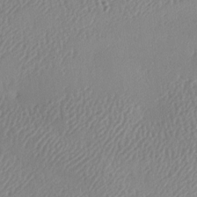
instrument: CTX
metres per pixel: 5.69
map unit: lAa
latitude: -8.8786
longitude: -127.9528
